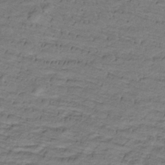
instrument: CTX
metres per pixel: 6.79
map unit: lHb
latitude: -32.6708
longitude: 65.5210
